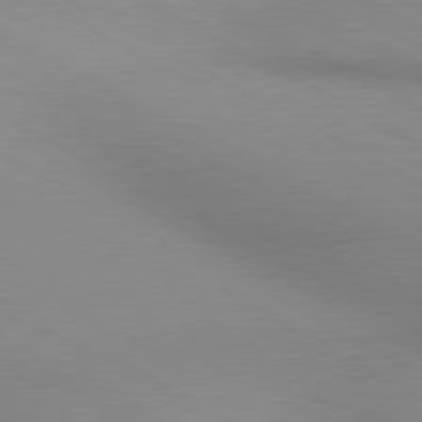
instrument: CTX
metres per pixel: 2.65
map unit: lApd
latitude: 80.4790
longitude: 134.9542
